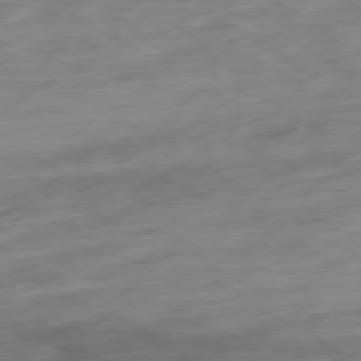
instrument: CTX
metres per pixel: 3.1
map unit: Ap
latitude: -79.1809
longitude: -57.8205
